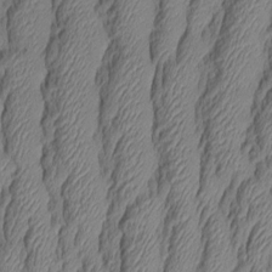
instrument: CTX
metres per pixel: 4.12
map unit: Aa
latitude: 8.1389
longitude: -129.6127
